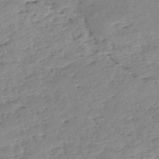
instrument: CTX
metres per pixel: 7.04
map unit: eHh
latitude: -52.5762
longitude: -24.3089
